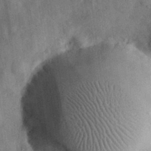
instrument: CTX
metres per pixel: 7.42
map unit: eHh
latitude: 30.4979
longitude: -71.6316
